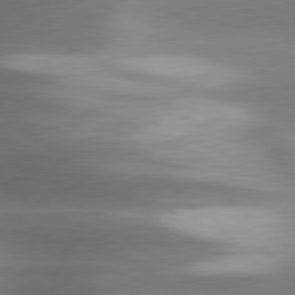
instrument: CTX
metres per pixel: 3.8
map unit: lApd
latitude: 79.9717
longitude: -119.2537
